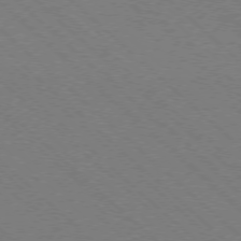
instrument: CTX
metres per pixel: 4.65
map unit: Ap
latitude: -77.3699
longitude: -65.4993
